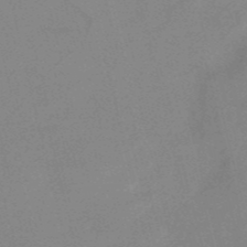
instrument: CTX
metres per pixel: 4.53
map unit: HNb
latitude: -52.2739
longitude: -47.0837
